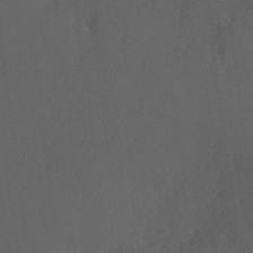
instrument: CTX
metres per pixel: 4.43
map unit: Hve
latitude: 12.6302
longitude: -89.9151
